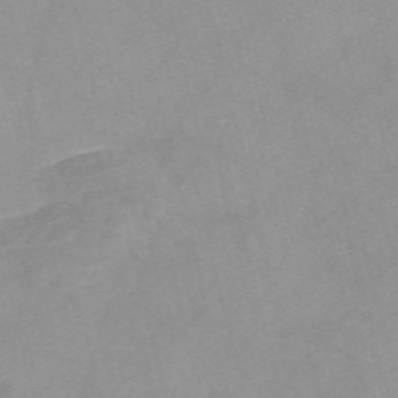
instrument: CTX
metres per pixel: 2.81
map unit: Nve
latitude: -57.2376
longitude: 59.4832
